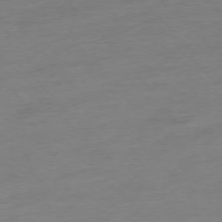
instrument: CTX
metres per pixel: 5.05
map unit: Ap
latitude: -77.0109
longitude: -62.9514
